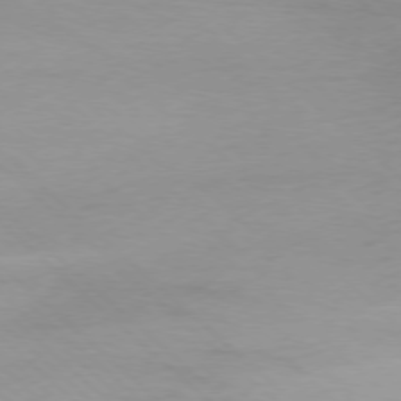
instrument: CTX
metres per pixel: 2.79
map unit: Ap
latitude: -77.6533
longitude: -91.2348
